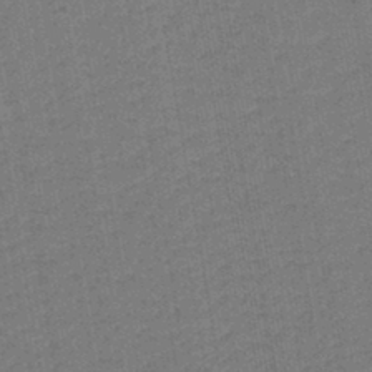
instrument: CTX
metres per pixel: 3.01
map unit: lHb
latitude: -43.0297
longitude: 62.8597
